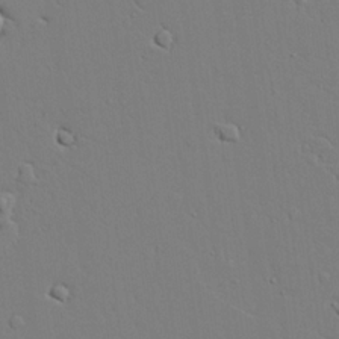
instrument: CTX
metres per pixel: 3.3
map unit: lAvf
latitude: 24.6301
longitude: -109.9150
